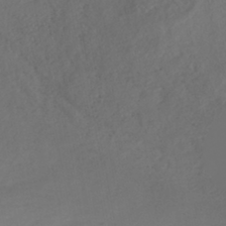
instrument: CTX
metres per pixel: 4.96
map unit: HNhu
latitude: -42.1038
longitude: 104.8030
